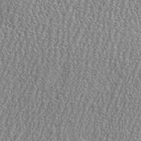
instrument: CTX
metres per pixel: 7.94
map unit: eHh
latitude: 35.1403
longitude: -132.2712
